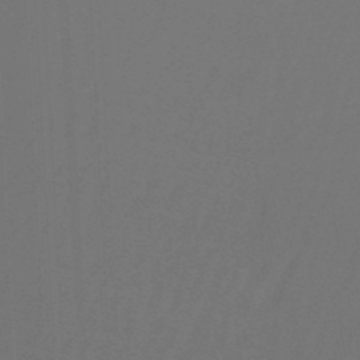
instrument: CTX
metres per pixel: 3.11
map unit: lHb
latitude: -47.1998
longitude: 64.2929
